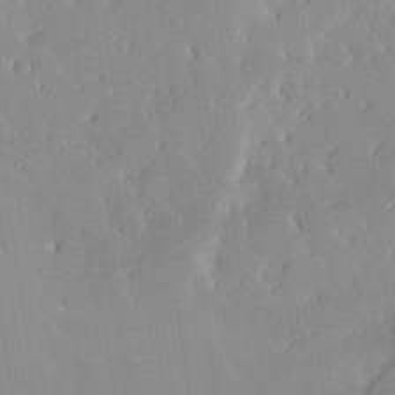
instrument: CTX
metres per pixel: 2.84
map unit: eHh
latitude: 24.4601
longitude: -91.1214
